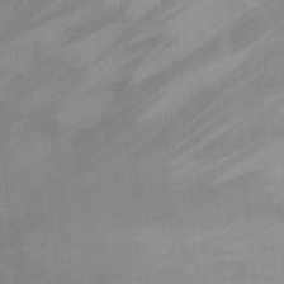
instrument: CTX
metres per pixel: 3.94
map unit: Ht
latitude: 4.4034
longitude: -29.0458
